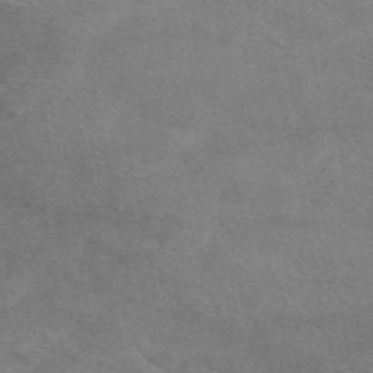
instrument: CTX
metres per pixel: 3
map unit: eAb
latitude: 48.6302
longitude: 122.7841
